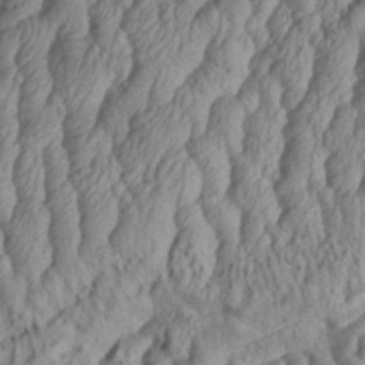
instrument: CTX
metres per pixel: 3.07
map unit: eHh
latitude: 34.5168
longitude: -137.1970
